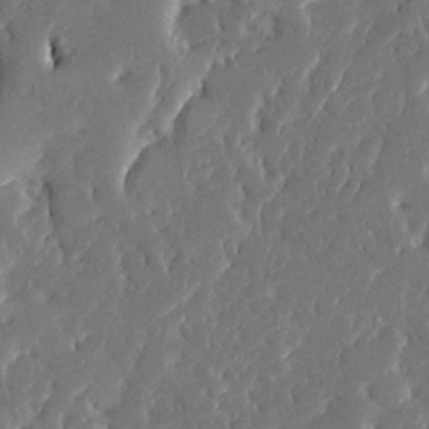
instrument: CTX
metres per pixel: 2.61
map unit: Ave
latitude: 16.8002
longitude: -140.2333
